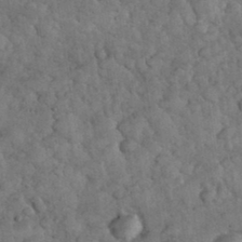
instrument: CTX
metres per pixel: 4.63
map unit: eHh
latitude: 34.6679
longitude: -68.0255
